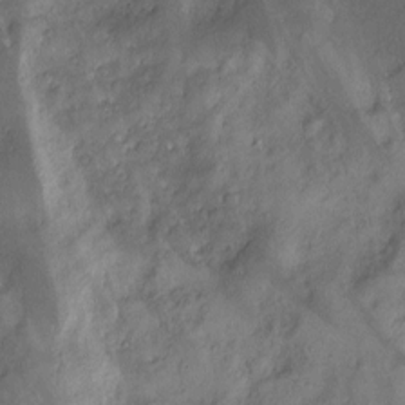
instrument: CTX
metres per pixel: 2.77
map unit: Nhu
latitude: -7.5399
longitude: -152.3279
